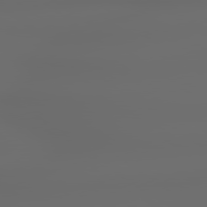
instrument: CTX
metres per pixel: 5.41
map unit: lApd
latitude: 79.2726
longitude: -139.0647
